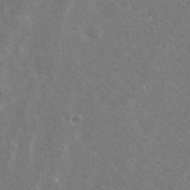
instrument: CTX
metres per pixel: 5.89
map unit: Nhu
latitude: 21.9150
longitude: -30.7436
